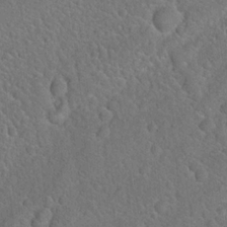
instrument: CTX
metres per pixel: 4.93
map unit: Hto
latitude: 19.4804
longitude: -50.9513
